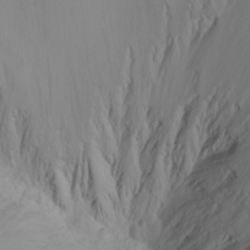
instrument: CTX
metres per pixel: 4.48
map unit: Nhu
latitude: -4.8975
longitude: -86.4601
